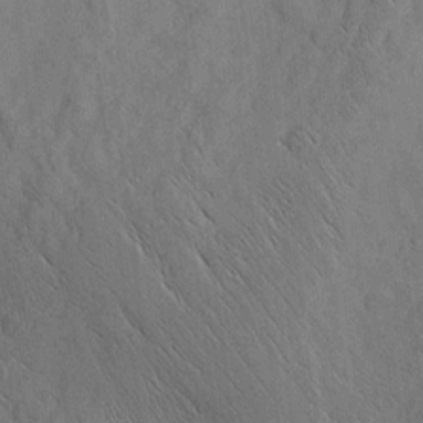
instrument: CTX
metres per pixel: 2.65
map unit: Nhu
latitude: -4.6329
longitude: -149.7072
